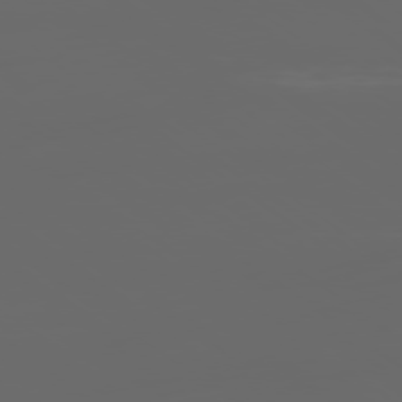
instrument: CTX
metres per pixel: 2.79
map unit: Ap
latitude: -79.4454
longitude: -59.9906
